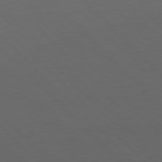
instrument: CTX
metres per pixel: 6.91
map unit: Hpe
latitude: 77.2348
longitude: -125.5749
